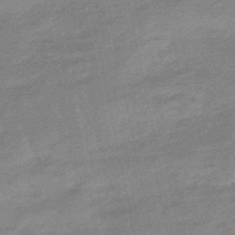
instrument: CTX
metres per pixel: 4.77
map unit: lHb
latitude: -48.0850
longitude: 82.1795
